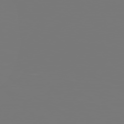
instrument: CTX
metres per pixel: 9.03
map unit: Hpe
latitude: 77.0080
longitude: -137.2159
